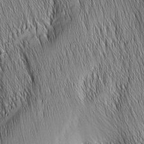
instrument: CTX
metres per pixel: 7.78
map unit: Nhu
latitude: -5.8611
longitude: -151.9906
